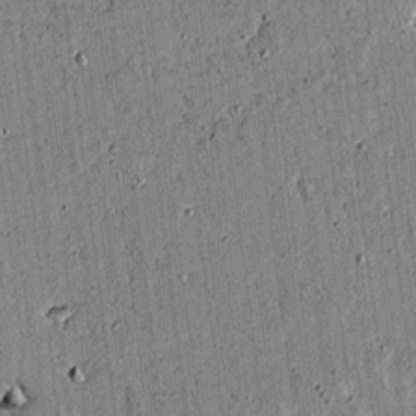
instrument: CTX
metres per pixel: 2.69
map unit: lAvf
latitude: 15.3860
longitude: -125.0458
